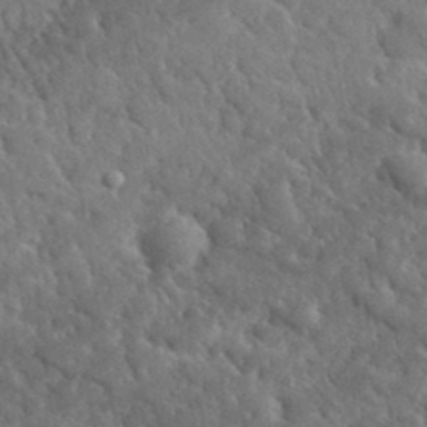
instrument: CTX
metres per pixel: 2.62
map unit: lHvf
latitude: 35.4237
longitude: -87.3104
